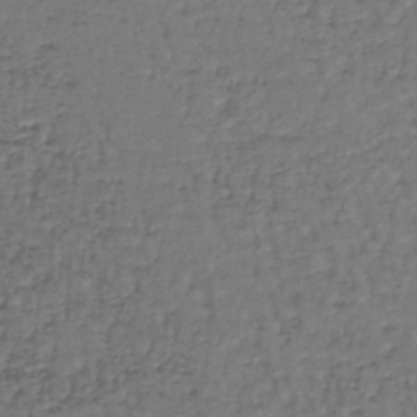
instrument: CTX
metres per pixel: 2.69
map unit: lHb
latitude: -43.8989
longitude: 58.3495
